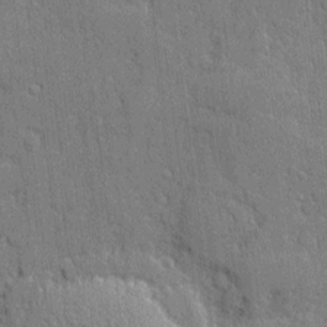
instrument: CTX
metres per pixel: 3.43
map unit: eHh
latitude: 4.8758
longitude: -75.5182
